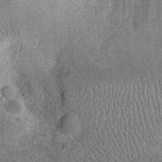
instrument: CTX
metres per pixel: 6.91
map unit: eHh
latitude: 16.9325
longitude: -73.1026
